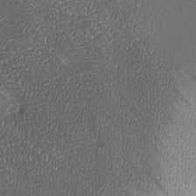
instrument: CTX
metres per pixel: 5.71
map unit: lAa
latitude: -8.2928
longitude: -124.6490
